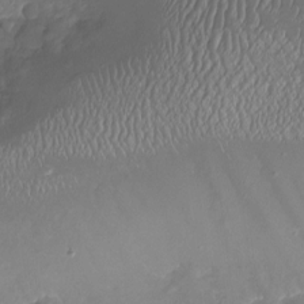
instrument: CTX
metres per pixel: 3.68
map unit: Nhu
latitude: -18.9731
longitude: -57.0836
